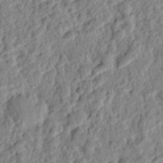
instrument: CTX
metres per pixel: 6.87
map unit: eHh
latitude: 27.1403
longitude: -77.3103
